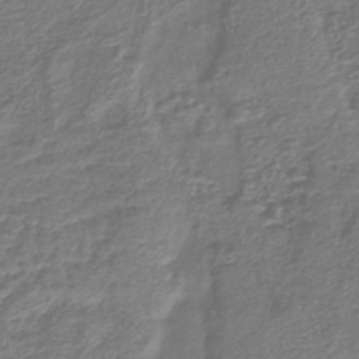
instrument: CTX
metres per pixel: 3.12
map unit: lHb
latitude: -42.9919
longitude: 78.9730
